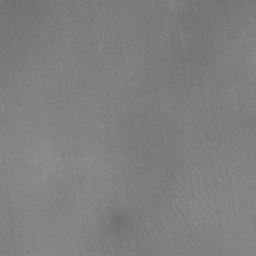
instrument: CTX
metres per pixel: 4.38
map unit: Ht
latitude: -4.5007
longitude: -17.2159
